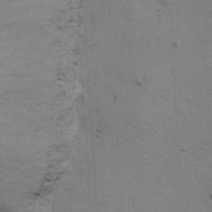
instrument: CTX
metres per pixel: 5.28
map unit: Ave
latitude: 13.8583
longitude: -102.3656
